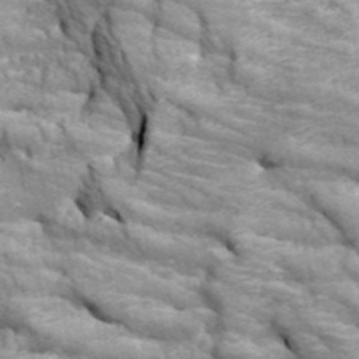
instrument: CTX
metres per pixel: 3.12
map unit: eHh
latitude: 43.3482
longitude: -90.5924
